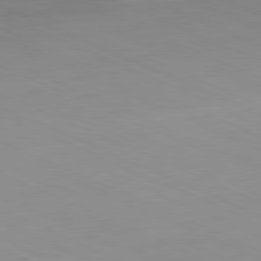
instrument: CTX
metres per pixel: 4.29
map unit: Ap
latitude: -81.3888
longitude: -93.1592
